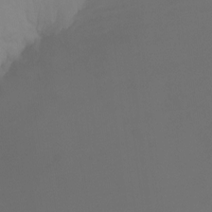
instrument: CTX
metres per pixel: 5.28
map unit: Ht
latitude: -13.1809
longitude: -50.6490
